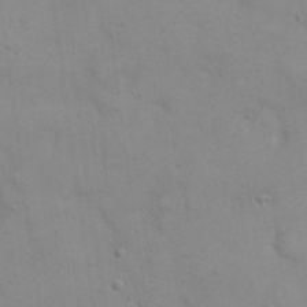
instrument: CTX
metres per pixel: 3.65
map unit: eHh
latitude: 20.7624
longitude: -61.6694
